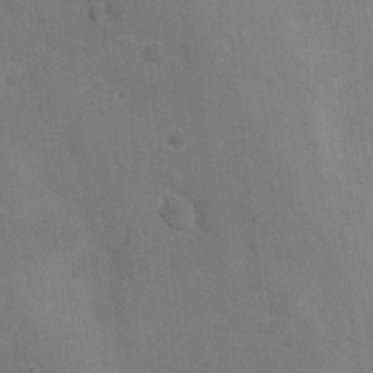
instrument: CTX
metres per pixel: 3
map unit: Nhu
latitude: 7.3482
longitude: -24.4223
